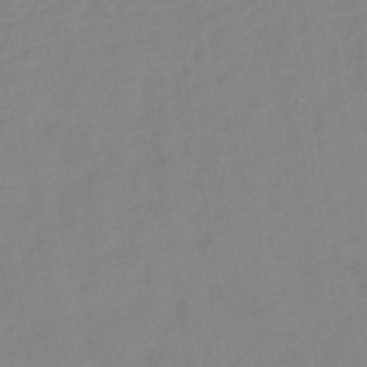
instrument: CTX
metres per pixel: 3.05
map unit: lHb
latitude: -40.6329
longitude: 74.4062
